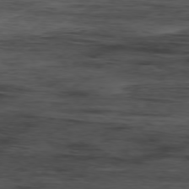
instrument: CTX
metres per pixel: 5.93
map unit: Hpe
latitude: -77.7289
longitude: 12.1228
